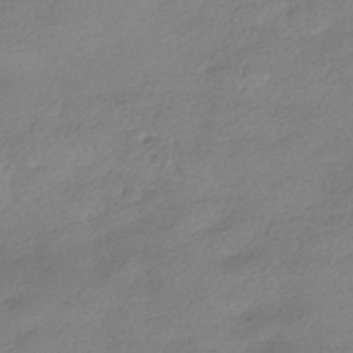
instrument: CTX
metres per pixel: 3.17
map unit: HNhu
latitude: -40.3306
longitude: 97.0487
